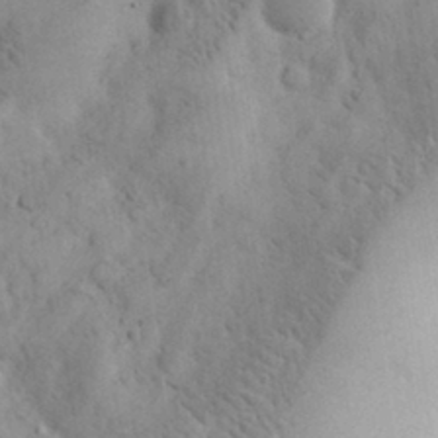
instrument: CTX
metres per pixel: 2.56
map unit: eHh
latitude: 30.2712
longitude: -70.1578
